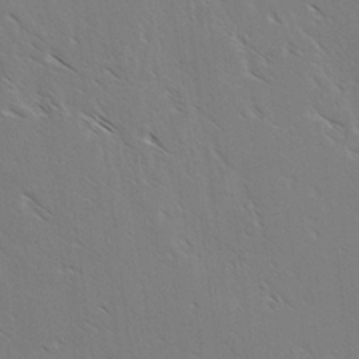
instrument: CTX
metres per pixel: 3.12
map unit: lAvf
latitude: -3.1431
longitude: -113.1592
